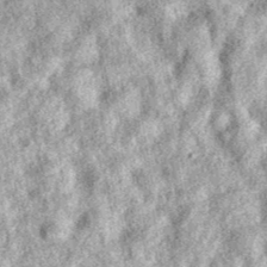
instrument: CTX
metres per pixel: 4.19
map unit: eAb
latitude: 38.4790
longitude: 106.5574
